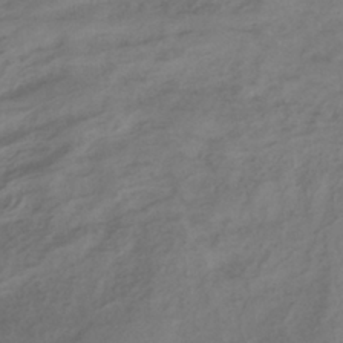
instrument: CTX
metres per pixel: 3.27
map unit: ANa
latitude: -38.8408
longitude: 96.8975
